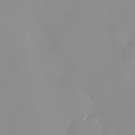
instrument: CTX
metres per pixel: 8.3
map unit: eHh
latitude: -0.4251
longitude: 19.7100
